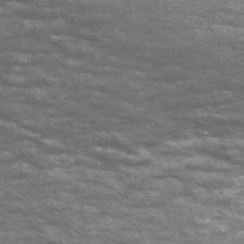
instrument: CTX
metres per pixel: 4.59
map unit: Nve
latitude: -58.8030
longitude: 57.1998
